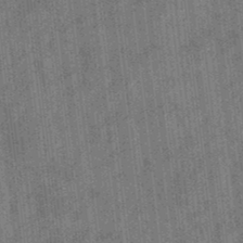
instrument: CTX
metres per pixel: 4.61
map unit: eHb
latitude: -34.7841
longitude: 79.0486
